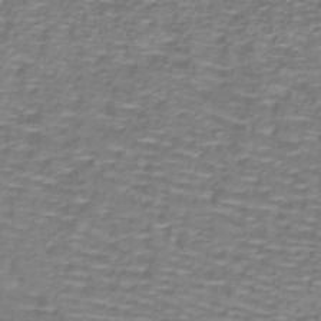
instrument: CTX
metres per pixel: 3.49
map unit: lHb
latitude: -40.3306
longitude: 59.0864
